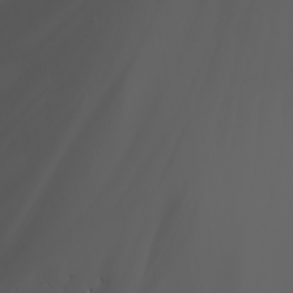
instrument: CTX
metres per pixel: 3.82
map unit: Nhu
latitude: -5.6155
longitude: -89.7828
